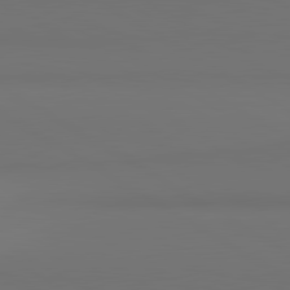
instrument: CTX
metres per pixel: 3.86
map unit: lApd
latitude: 81.2726
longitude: 152.5573
